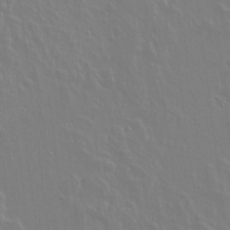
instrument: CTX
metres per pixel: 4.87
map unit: lAvf
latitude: 14.3657
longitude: -126.1956
